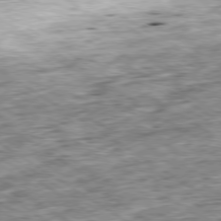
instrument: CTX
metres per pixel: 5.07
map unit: Ap
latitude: -79.6910
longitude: -74.7246
